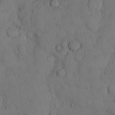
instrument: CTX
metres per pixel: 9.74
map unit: Hto
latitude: 9.0836
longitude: -57.5938
